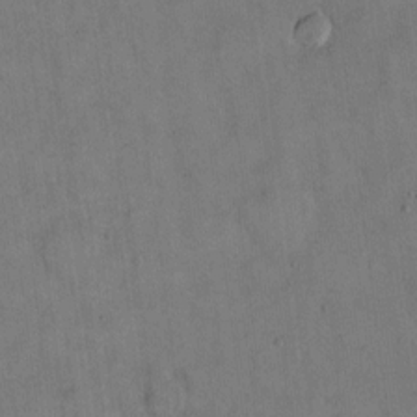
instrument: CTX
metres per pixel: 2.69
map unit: Hto
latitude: 13.6316
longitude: -59.8017
